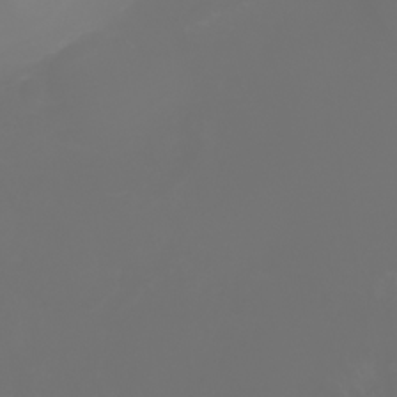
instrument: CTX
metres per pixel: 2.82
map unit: Nhu
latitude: -7.8233
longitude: -84.5546
